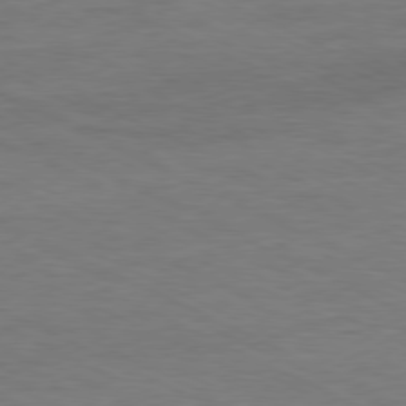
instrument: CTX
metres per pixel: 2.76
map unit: Ap
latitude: -80.4251
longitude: -81.9150
